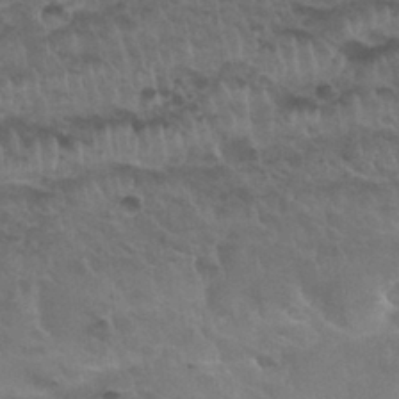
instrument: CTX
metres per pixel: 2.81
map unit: Nhu
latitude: 30.6491
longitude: -52.2145
